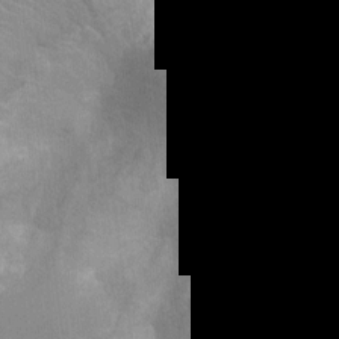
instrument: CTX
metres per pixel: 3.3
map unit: Nhu
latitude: -14.3873
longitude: -24.9135
